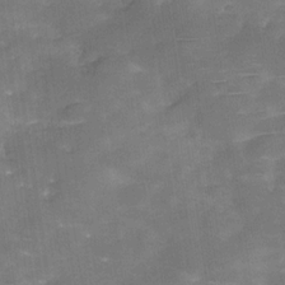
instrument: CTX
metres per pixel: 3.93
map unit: Hve
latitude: -29.7667
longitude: 90.4629
